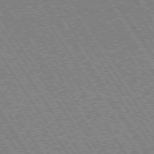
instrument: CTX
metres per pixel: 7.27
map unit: Hpe
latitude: 74.0822
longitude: -141.3859
